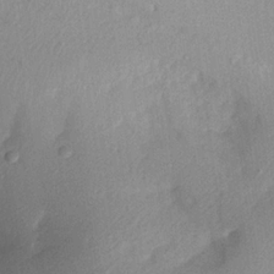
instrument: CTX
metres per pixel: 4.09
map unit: Aa
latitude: 19.4615
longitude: -144.5734
